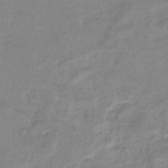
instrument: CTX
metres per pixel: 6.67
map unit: eHb
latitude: -36.0283
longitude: 74.3685
